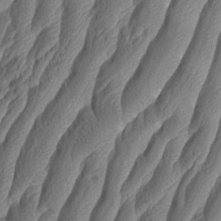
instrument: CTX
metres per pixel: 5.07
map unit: Aa
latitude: 8.7813
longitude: -130.9325
